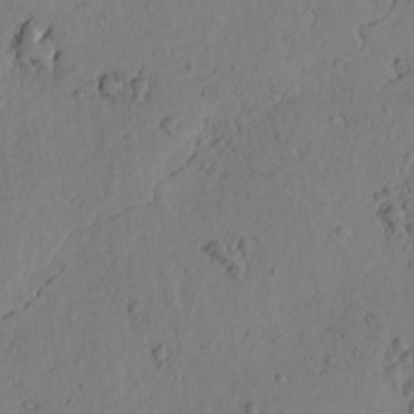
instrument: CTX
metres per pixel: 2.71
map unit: Htu
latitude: -3.1053
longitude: 170.0661
